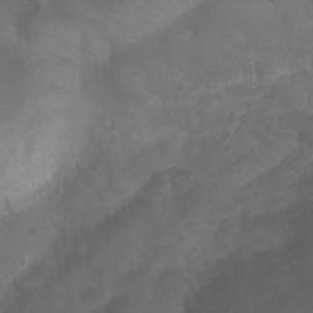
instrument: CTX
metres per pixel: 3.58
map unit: Nhu
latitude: 26.0633
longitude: -52.6680
